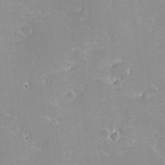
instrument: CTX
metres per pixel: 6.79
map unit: eHh
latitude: -0.7086
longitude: -85.9339
